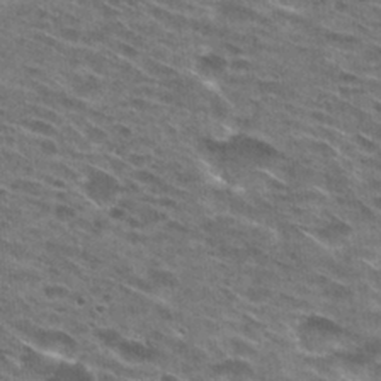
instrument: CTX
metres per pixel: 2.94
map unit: Hto
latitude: 29.1592
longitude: -46.3090
